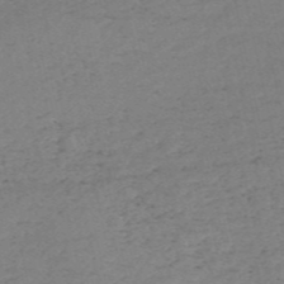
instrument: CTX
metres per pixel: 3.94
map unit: HNb
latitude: -55.1620
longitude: -43.6694
